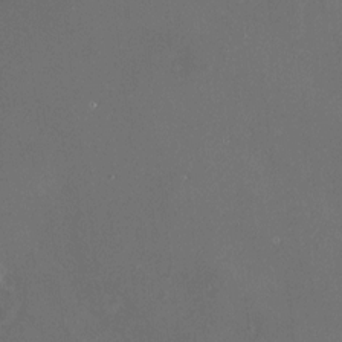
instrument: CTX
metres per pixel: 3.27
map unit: HNhu
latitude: 7.4048
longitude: 9.0864
